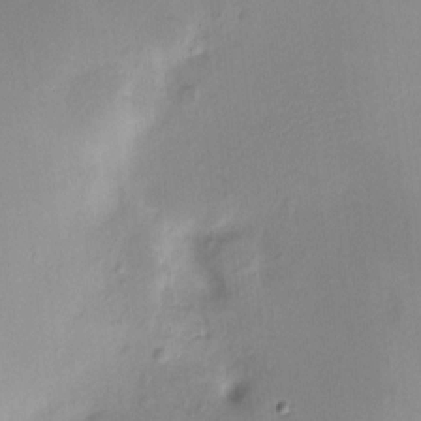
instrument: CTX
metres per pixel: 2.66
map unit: HNhu
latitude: 6.1767
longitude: 6.8597
